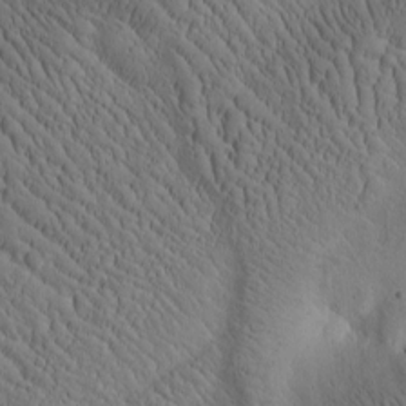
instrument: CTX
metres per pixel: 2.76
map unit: Htu
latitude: -2.0661
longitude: 170.7463
